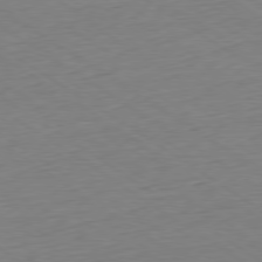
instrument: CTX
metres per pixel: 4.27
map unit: Hpe
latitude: -79.5777
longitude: 13.1242
